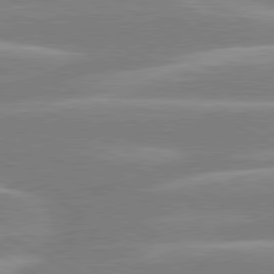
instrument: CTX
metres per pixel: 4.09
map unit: lApd
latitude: 80.2900
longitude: -134.8380
